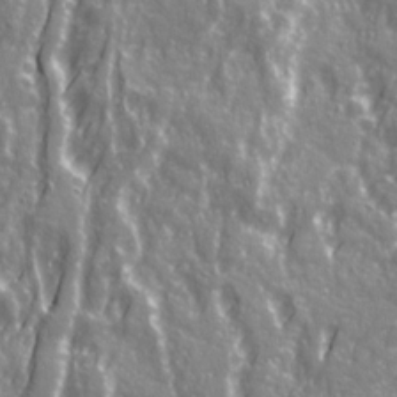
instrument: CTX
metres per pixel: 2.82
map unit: Ave
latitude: 21.5560
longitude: -133.2726
